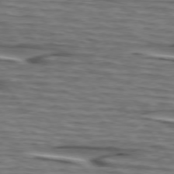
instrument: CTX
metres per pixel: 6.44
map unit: lApd
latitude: 75.1403
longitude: -71.6505
